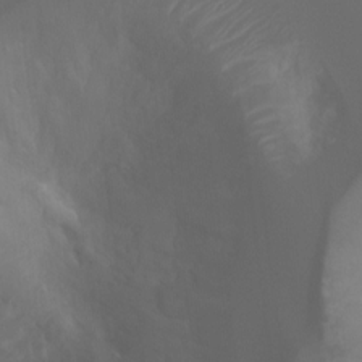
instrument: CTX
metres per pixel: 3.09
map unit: Ht
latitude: -1.2565
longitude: -20.8380
